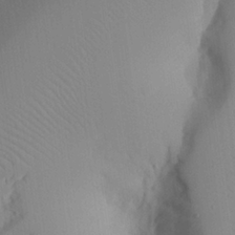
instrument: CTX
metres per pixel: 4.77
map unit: Aa
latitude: 24.8946
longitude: -132.3089
